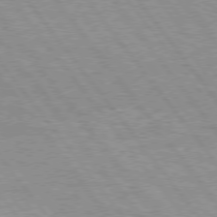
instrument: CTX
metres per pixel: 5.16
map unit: Hpe
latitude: 75.5749
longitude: -156.4412
